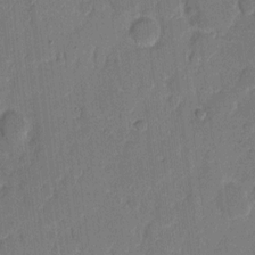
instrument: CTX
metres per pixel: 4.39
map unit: eHh
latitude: 7.7450
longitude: -66.9702
